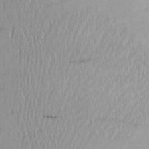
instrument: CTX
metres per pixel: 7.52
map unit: Aa
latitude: 20.4223
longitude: -145.8772
